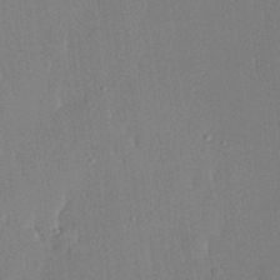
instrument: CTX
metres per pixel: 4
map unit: lHvf
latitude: 20.1578
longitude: 144.5385
